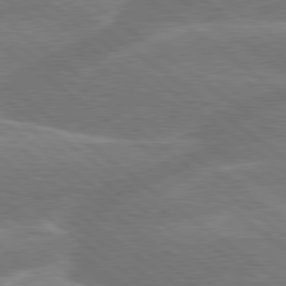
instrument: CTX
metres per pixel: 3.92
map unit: Hpe
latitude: 79.0081
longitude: -153.7072
